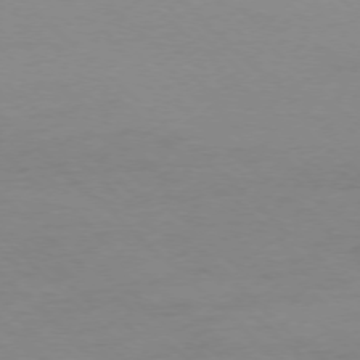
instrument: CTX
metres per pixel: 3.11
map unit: Ap
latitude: -76.3684
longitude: -77.6882
